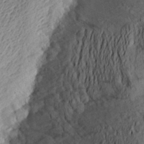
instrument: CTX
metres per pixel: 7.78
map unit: Aa
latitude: 22.8758
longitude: -150.0255
